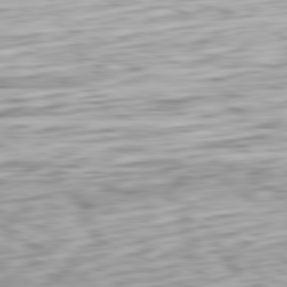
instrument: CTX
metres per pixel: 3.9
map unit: Ap
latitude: -81.7856
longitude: -70.9514
